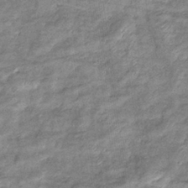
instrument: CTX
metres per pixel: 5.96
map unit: eHb
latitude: -37.8422
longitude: 77.5966
